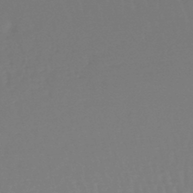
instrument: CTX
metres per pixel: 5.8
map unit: lHb
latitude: -46.8219
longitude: 65.1431
